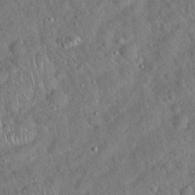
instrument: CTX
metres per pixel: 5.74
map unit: Hto
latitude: 19.0836
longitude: -52.8380
